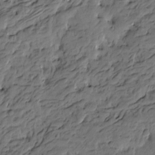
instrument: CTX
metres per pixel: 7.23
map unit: Htu
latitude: -5.8989
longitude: -178.3468
